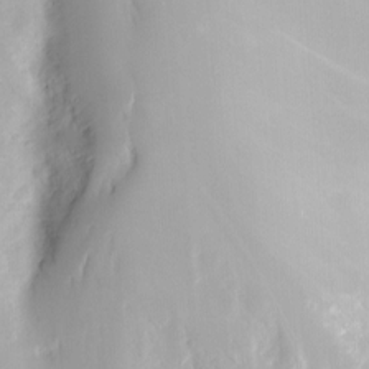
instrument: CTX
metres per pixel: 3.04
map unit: Nve
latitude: -8.6140
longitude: 173.9178
